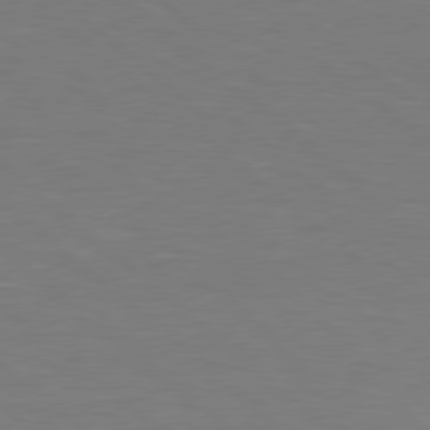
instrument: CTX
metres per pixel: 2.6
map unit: Hpe
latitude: 78.3845
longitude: -150.6679
